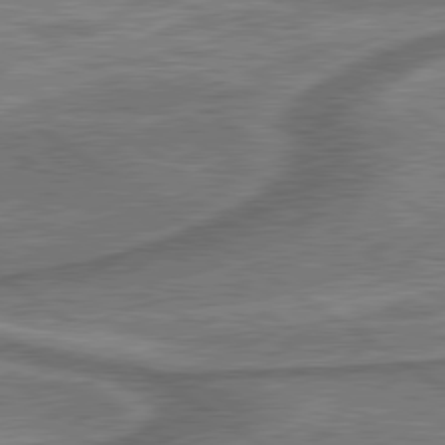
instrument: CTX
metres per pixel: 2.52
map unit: lApd
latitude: 79.8961
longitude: 173.5021
